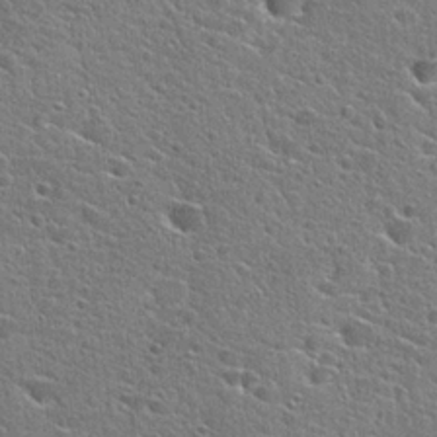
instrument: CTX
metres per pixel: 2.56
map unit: Hto
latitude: 25.0080
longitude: -44.4790
